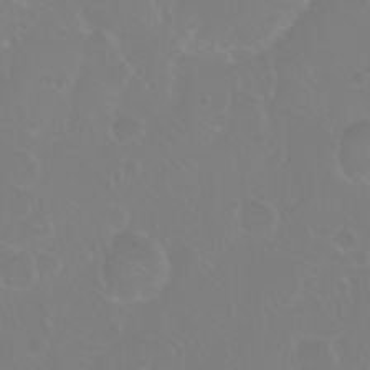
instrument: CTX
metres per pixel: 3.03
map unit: eHh
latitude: 1.0836
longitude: -54.8758
